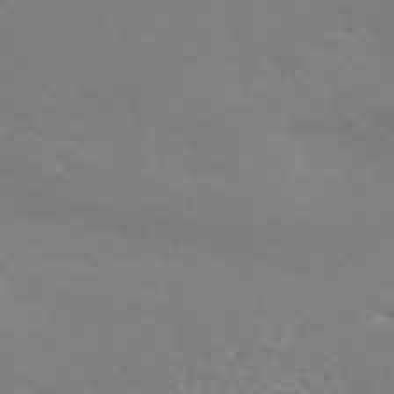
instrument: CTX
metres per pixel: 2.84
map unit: ANa
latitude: 50.4223
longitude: -81.4615
